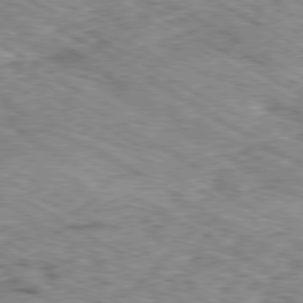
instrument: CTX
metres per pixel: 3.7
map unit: Ap
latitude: -80.3118
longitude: -48.7813
